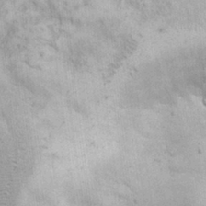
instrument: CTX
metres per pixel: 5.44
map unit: eHh
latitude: 25.0269
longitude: -65.1214
